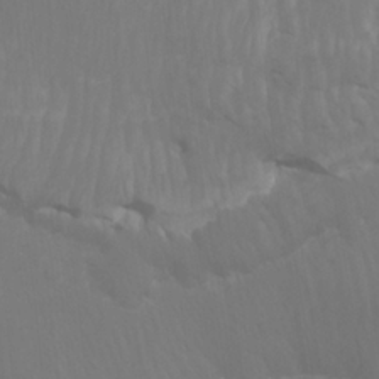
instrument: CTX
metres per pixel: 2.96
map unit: Nhu
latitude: -4.5762
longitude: -73.4616
